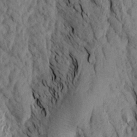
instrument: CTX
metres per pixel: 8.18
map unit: Aa
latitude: 17.9339
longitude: -145.7449
